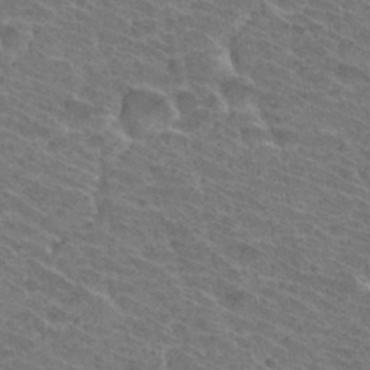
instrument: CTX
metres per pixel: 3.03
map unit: Hto
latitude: 33.9906
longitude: -41.6693
